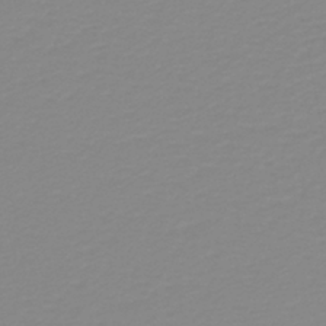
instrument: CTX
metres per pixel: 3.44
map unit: lHb
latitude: -40.8219
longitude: 63.5777
